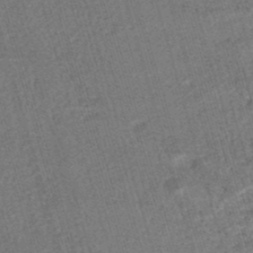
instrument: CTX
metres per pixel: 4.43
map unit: HNhu
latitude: -47.7477
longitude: 99.5399
